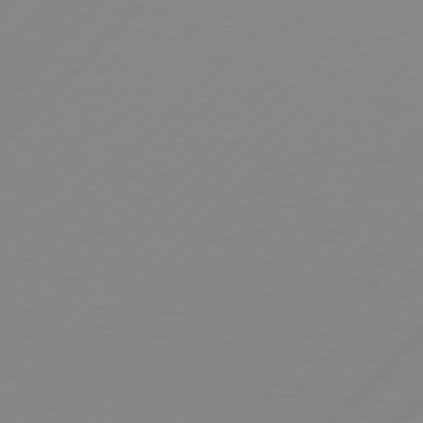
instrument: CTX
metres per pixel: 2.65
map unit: Hpe
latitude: 77.6694
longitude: -139.5182
